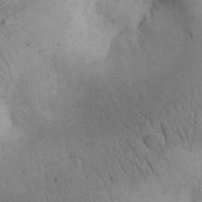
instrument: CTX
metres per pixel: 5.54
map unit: Aa
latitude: 30.4412
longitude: -145.1025
